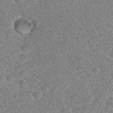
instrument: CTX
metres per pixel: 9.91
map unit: Hto
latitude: 18.6868
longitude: -33.1025
